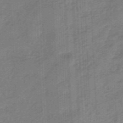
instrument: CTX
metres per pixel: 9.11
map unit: eHb
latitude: -46.1228
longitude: 83.6722
